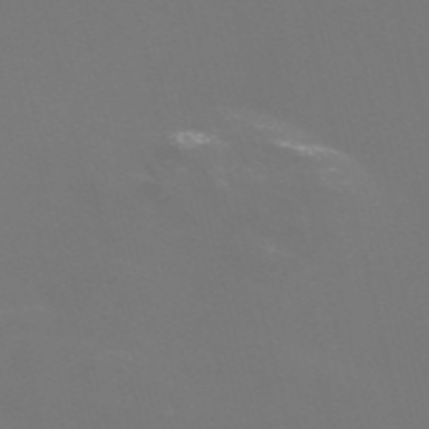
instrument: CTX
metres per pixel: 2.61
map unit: Nve
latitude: -57.1809
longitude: 52.2928
